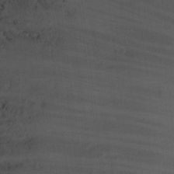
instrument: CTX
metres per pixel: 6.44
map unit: eHh
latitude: 11.3482
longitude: -68.2901
